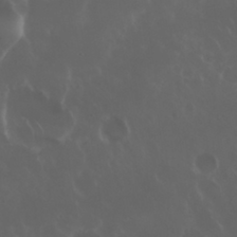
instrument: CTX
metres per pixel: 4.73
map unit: Nhu
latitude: 30.2334
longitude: -58.8002
